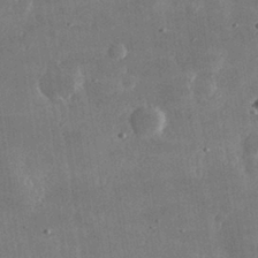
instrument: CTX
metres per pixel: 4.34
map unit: lHvf
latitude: 32.1389
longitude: -91.1025
